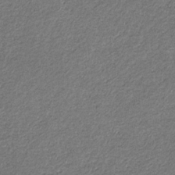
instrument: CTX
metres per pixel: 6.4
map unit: eHb
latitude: -31.2376
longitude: 69.1998
